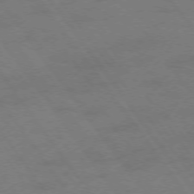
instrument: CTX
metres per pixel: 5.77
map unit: Ap
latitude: -75.9556
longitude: -65.4426
